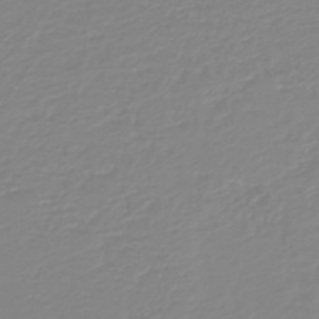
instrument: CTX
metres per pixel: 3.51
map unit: HNb
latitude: -45.2376
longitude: 54.5385
